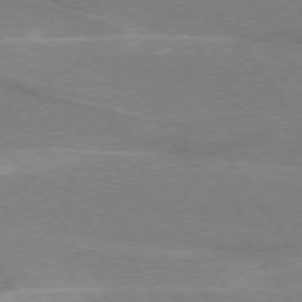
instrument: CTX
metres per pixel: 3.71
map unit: lApd
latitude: 74.7246
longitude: -66.7246
